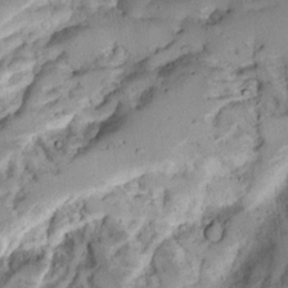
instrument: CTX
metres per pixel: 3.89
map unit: Ave
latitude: 13.0648
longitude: -138.4979
